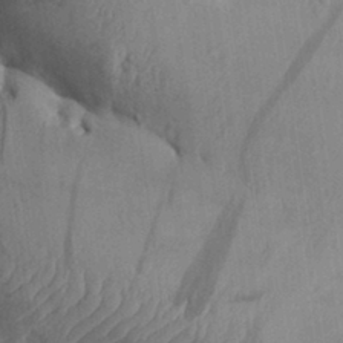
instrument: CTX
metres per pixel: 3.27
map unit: Aa
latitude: 31.3671
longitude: -133.0647
